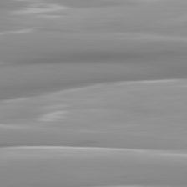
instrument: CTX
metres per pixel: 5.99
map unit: lApd
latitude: 82.1955
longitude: -142.0444
